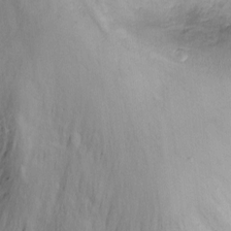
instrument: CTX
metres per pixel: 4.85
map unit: Ht
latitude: -2.4251
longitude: -14.5546
